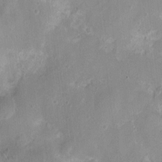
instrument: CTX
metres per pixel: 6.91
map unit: Nhu
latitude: 4.5546
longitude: -16.3656
